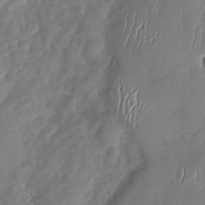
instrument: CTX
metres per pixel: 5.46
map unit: Nhu
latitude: -29.7478
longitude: -61.1403
